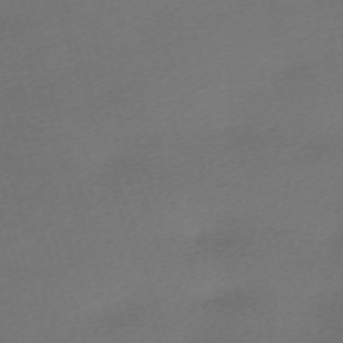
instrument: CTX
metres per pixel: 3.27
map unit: eHh
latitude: -62.3873
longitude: 53.1809
